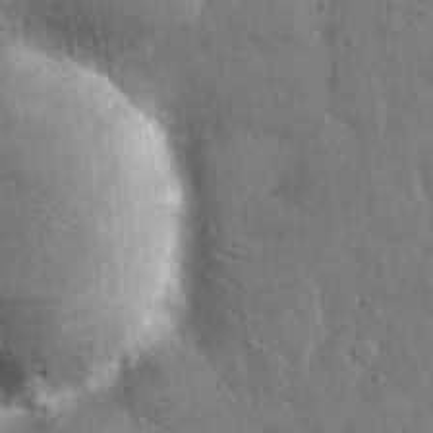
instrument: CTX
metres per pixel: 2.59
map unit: eHh
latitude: 15.1970
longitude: -68.7246
